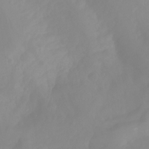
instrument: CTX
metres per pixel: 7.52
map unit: Aa
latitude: -13.8611
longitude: -58.8758
